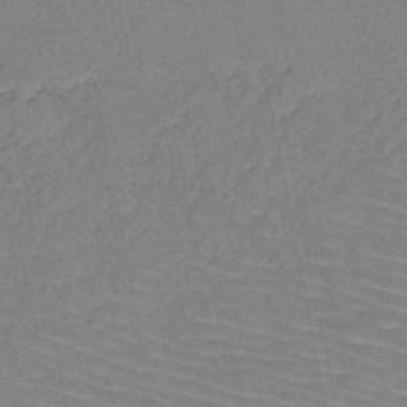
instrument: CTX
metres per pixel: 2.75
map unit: HNb
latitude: -50.2739
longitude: -52.1389
